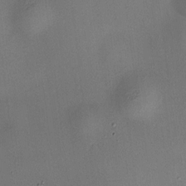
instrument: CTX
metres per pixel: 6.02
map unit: HNhu
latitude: 9.0081
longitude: 14.3118
